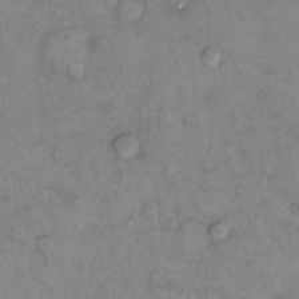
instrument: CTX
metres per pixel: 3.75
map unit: eHh
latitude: 10.1578
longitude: -62.2145
